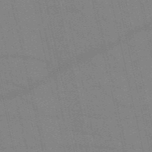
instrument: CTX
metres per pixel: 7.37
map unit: HNb
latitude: -53.6344
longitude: -41.0080
